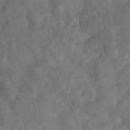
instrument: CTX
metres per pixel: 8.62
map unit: HNhu
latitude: 6.1956
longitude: 13.1620
